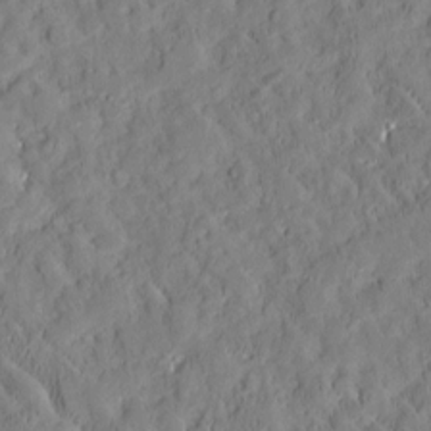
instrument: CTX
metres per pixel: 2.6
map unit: Htu
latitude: -3.1998
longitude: 174.4817
